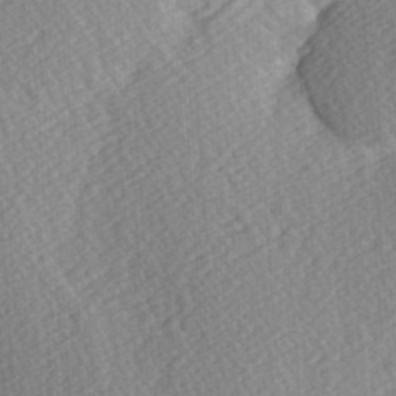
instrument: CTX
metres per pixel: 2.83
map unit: Hve
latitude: 3.0080
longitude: -123.9150
